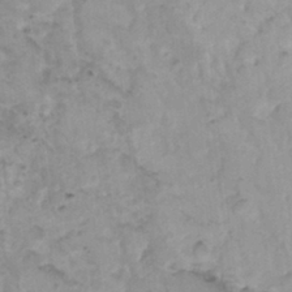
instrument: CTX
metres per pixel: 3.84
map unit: HNhu
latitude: 3.8205
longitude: 3.7477
